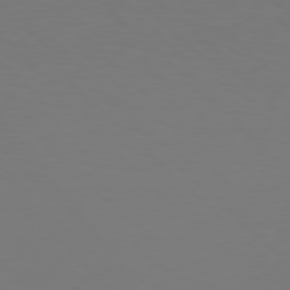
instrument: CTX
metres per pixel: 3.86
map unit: Hpe
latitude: 77.6127
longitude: -175.6316
